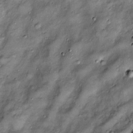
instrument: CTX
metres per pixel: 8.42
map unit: Htu
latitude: -6.3684
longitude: 159.8044
